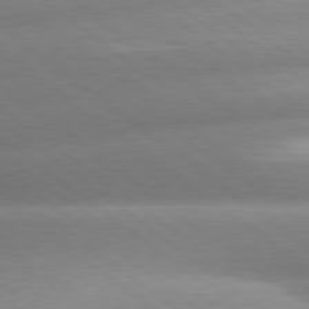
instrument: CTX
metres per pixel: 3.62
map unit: lApd
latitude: 80.2145
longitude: -161.0458
